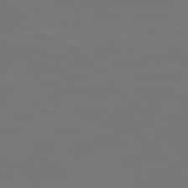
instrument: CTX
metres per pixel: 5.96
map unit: Hpe
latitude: 77.0080
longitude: -136.2334
